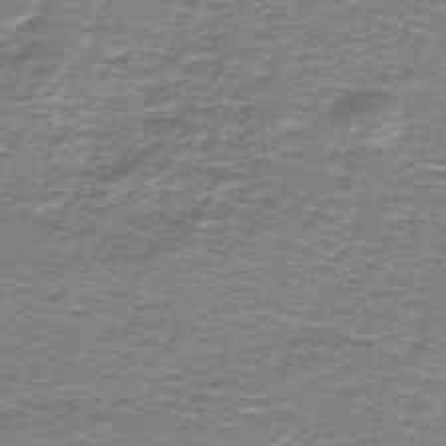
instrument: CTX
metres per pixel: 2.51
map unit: lHb
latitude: -41.4643
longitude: 55.3888
